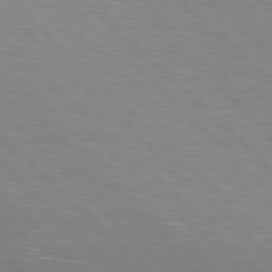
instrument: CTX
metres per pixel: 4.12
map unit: Hpe
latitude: 78.2145
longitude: -138.8569
